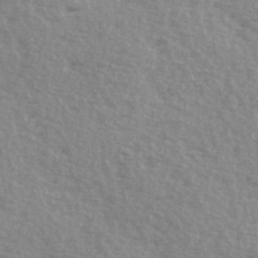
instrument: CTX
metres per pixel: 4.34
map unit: Ave
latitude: 14.5924
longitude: -104.8191
